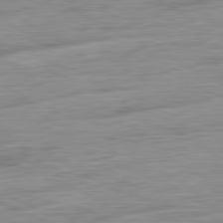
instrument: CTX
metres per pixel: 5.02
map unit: Ap
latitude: -81.7856
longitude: -67.3670
